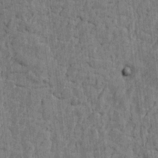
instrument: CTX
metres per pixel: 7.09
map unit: Htu
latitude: -2.7085
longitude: -179.6694
